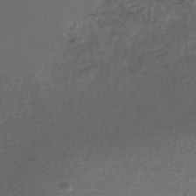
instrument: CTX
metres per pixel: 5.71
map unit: Nhe
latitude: -47.3887
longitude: -171.4426
